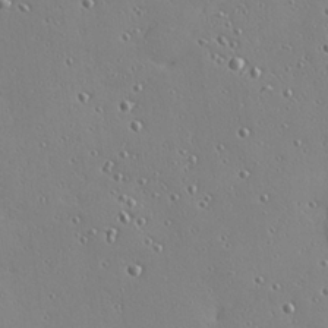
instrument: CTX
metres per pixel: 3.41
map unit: Hve
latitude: 26.0444
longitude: -92.9324
